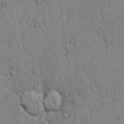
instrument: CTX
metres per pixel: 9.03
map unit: Hto
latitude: 12.5546
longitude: -57.8961
